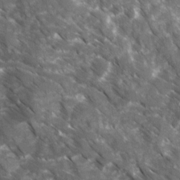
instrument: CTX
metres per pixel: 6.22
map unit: Ave
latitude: 16.9514
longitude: -131.1026
